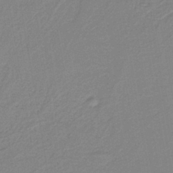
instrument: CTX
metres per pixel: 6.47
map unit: HNb
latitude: -40.1983
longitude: 51.1620
